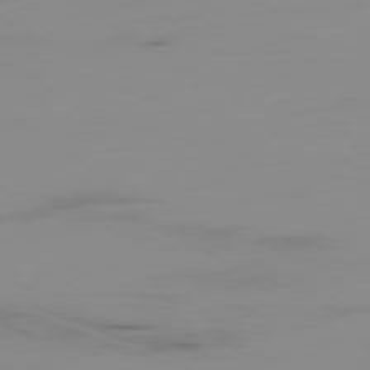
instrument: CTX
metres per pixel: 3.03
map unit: Ap
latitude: -79.6910
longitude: -78.3656
